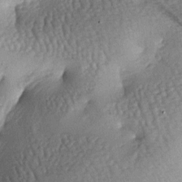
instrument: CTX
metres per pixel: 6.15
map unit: lAa
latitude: -6.5762
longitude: -125.7828
